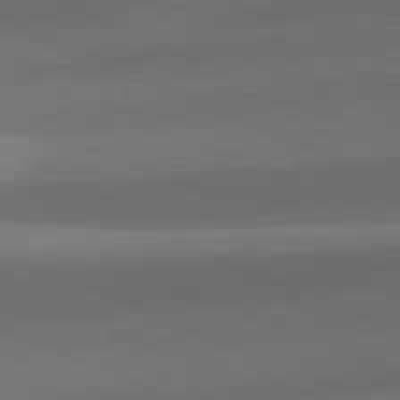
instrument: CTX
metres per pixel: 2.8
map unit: lApd
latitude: 81.8583
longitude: 133.3510
